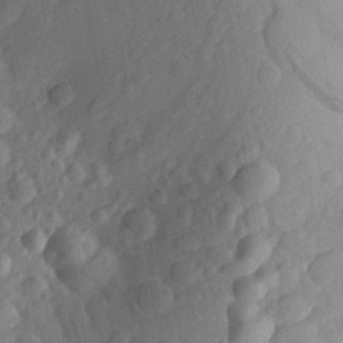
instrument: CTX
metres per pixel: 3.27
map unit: Aa
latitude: 25.6882
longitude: -146.4034
